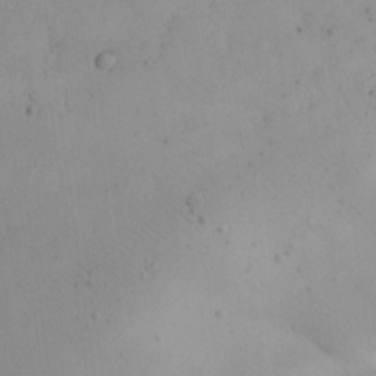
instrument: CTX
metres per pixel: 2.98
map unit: Aa
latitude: 24.0444
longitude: -127.9906
